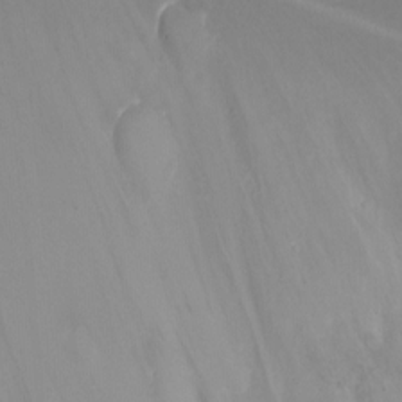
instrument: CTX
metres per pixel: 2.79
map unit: Ht
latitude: -7.2376
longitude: -27.3671
